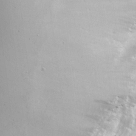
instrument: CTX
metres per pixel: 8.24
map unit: lHvf
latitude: 18.4034
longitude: -117.4238
